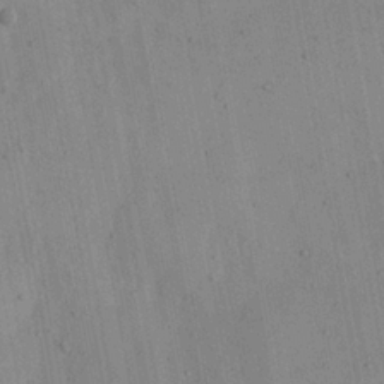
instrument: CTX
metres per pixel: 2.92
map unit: Aa
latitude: 22.2711
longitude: -142.9703
